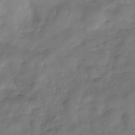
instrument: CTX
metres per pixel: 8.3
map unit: Hve
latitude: -32.7464
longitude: 91.1809
